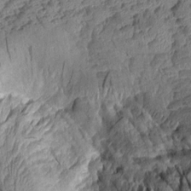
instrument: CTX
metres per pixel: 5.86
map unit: Aa
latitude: 8.9325
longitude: -128.9325
